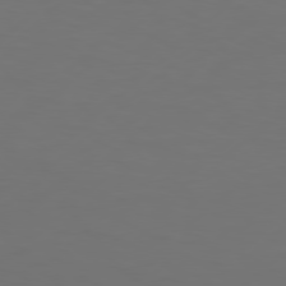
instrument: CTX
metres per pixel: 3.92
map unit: Hpe
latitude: 76.6868
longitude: -131.3482
